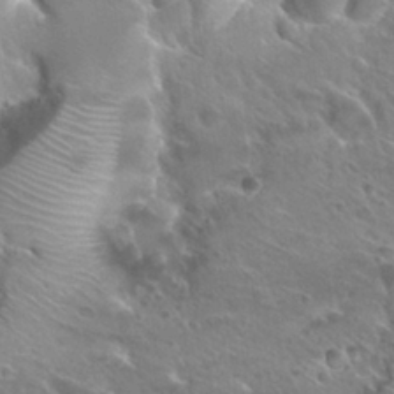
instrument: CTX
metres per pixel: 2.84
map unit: Hto
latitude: 28.2333
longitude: -39.8583
